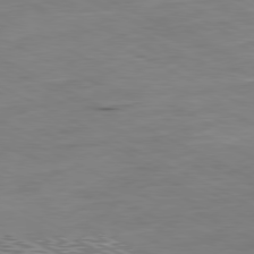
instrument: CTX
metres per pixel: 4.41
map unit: Ap
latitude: -80.7841
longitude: -76.1200
